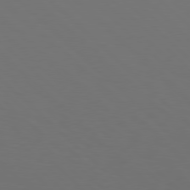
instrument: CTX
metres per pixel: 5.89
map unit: Hpe
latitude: 77.9339
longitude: -169.7450
